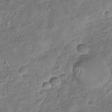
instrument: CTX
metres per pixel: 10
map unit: Nhu
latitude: -30.6896
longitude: -60.7624
